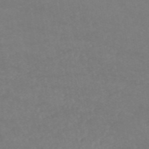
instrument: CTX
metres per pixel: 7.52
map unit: HNb
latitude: -54.2740
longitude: -34.6679
